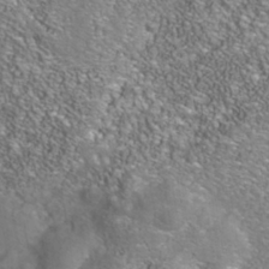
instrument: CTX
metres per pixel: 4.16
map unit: Nhe
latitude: -41.0864
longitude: -99.7071
